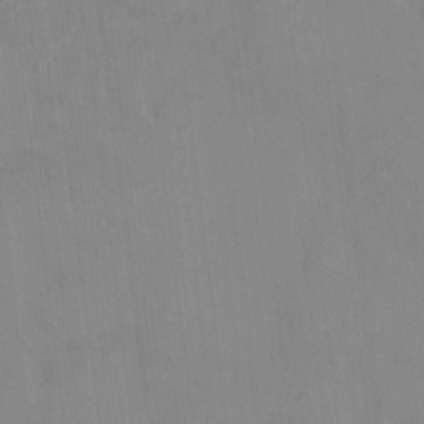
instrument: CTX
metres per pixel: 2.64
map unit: HNhu
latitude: 6.5735
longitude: 2.3873
